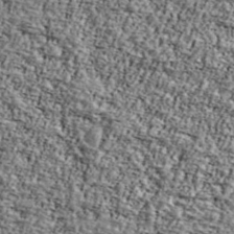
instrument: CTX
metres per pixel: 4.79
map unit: Ave
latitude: 42.2145
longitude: -110.5924
